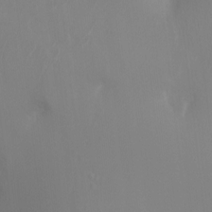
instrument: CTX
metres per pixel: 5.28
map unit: Ht
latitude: -16.1795
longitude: -41.3103
